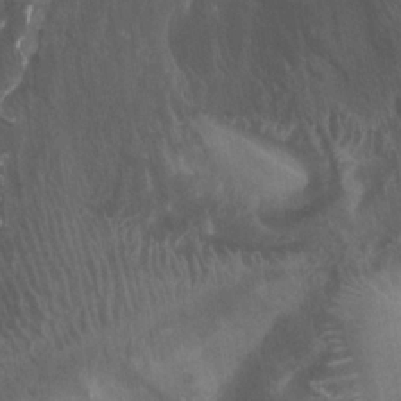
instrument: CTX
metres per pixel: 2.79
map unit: Ht
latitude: 2.9136
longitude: -19.7827
